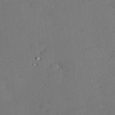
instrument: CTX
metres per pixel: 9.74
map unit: Hve
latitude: 27.2537
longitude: -91.2159
